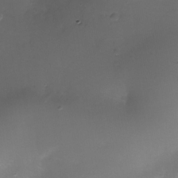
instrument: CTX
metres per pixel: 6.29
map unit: Nhe
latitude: -35.6155
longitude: -117.8772
